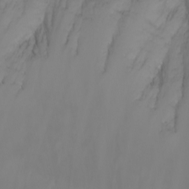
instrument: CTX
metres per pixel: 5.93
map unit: Nhu
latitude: -7.0108
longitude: -82.9702
